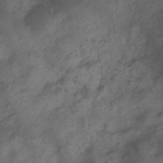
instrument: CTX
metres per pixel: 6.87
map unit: Nhu
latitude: 7.1970
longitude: -21.4048
